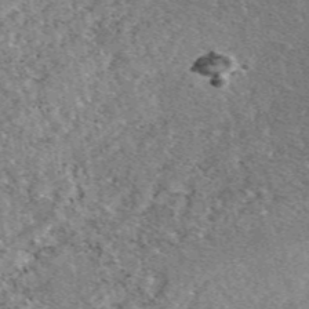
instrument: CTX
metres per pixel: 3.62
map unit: eAb
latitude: 48.6490
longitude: 111.7666
